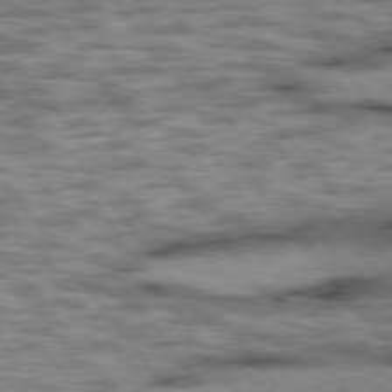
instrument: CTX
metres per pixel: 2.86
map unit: lApd
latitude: 75.6316
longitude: -48.2711
